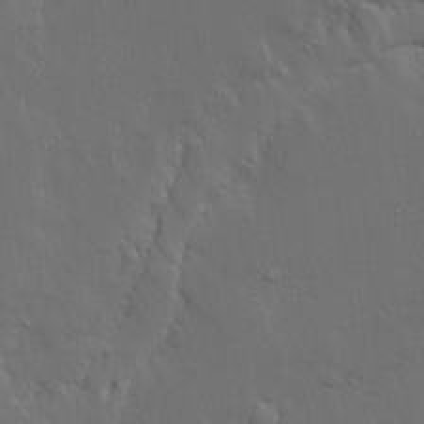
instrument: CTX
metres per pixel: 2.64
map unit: Ave
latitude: 15.6883
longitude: -139.2915
